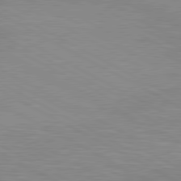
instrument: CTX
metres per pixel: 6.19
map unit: lApd
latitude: 80.6868
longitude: 124.8408
